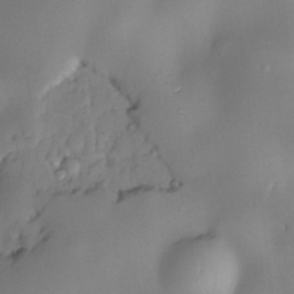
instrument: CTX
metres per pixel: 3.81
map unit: eHh
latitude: -22.4629
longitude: 15.9178
